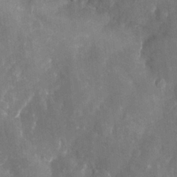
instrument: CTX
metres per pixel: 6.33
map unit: Htu
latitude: 1.9717
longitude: 142.2550
